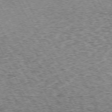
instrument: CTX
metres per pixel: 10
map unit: Hpe
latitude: -71.6533
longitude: 11.7478
